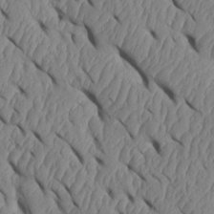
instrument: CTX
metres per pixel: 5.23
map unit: Htu
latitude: 2.1766
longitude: 148.5007
